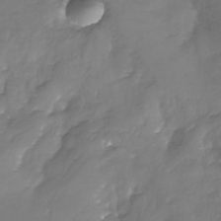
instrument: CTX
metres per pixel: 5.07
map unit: Nhu
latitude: -26.0849
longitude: -57.5560
